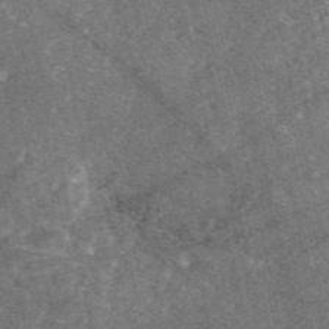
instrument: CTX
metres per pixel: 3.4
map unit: eAb
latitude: 47.1215
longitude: 119.5210
